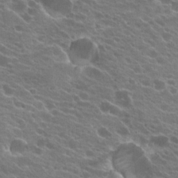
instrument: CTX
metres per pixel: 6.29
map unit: Hto
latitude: 22.3278
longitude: -38.1578
